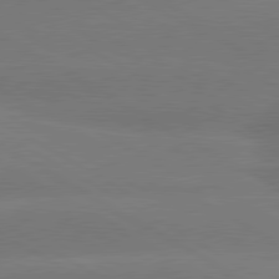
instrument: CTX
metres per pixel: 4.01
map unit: lApd
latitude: 80.5546
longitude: -146.2901
